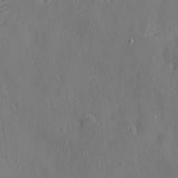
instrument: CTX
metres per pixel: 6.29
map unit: eHh
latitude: 4.0255
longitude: -75.0458
